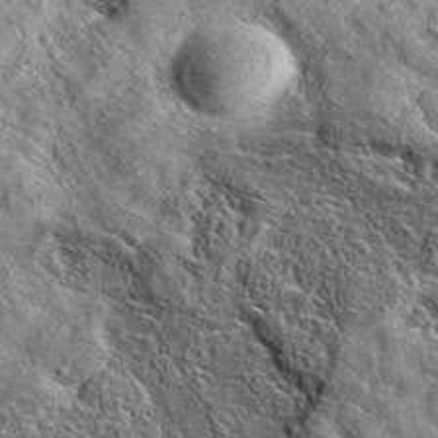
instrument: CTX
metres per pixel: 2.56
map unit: eAb
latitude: 37.0458
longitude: 109.7478
